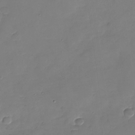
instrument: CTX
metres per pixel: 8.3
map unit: Nhu
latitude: -28.1417
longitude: -64.6868
